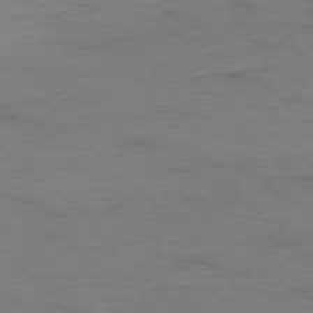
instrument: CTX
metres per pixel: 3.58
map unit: Ap
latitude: -77.5588
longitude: -88.7247
